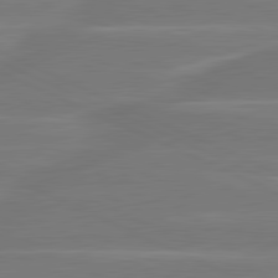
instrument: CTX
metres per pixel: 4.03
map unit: lApd
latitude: 81.4048
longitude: -135.8205
